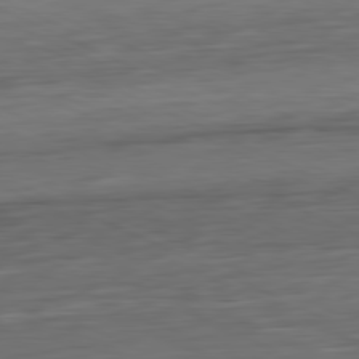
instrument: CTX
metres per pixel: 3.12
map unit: Ap
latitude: -81.4455
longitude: -76.7435
